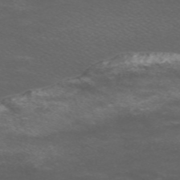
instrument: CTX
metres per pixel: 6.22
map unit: Nve
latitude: -59.0297
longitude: 66.1984
